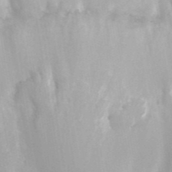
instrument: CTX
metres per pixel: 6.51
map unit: ANa
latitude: 43.1781
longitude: 29.3132
